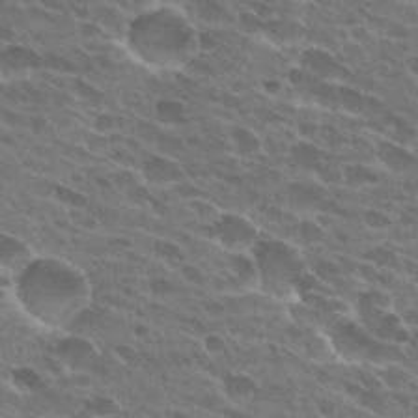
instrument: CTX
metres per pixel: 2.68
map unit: Hto
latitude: 27.5749
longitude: -42.3467
